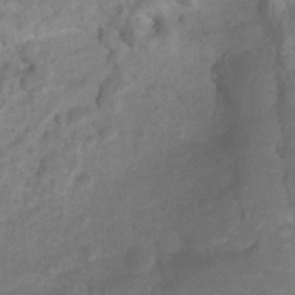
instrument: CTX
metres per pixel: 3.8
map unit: Htu
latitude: 2.8569
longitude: -21.7261
